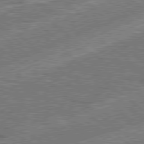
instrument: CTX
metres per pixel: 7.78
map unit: Hpe
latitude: 78.4790
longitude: -158.5168
